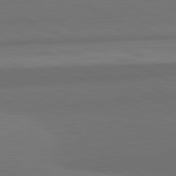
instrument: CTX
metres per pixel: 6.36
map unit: lApd
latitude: 82.2333
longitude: 156.9164
